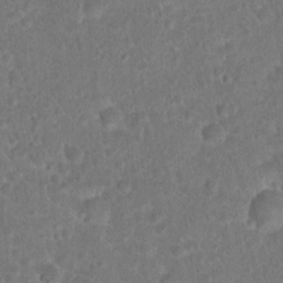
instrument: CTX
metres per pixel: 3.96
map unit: Hto
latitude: 17.0081
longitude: -41.0458
